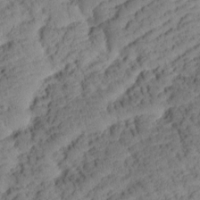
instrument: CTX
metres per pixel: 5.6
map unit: Htu
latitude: 0.7813
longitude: 175.6343
